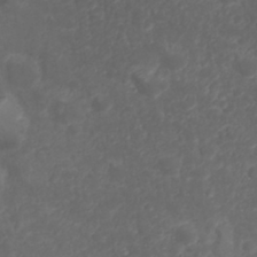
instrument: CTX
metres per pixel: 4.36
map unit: Nhu
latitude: 23.7450
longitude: -59.9150
